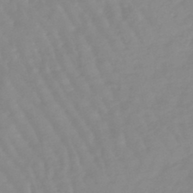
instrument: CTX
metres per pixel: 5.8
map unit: lHb
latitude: -48.0850
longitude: 77.4643
